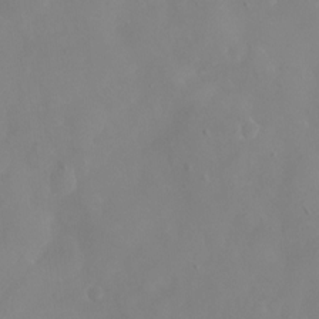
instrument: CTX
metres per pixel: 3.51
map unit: eHh
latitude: -5.5210
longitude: -77.4237
